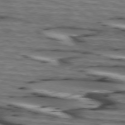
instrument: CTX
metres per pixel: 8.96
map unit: lApd
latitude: 74.5924
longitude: -71.5749
